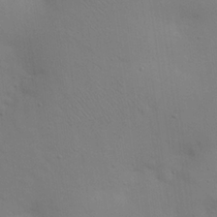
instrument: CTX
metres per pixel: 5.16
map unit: eHh
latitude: 25.4615
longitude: -69.6127
